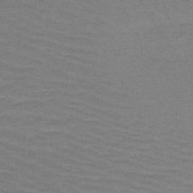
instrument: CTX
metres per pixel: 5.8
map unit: HNb
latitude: -52.6518
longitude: -43.3482
